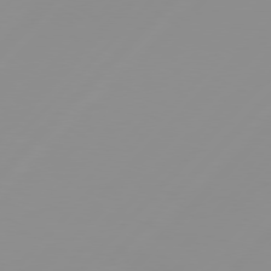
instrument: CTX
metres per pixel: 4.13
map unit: Hpe
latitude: 77.5938
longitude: -139.7072
